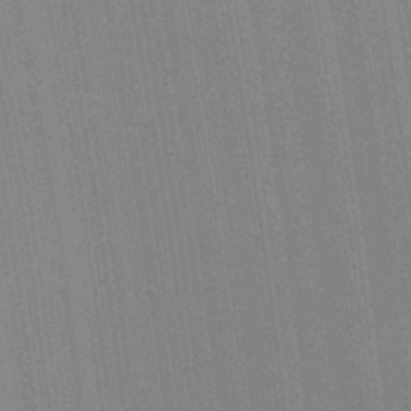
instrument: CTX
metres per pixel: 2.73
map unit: Nhu
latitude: 0.5357
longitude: -78.6869
